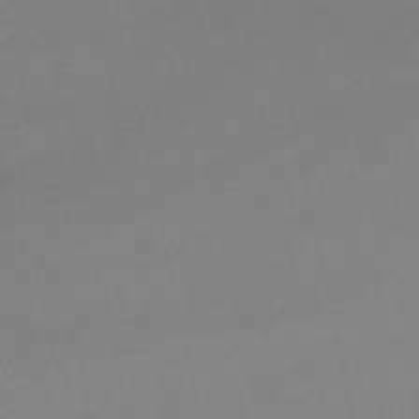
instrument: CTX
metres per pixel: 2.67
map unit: lHb
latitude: -46.9164
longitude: 66.7463
